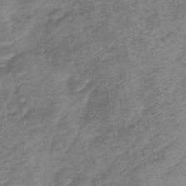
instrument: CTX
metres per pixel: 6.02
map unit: lHb
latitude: -41.8800
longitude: 79.3698
